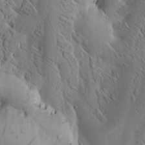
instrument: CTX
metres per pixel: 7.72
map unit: Htu
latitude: -3.1620
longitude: 169.2376
